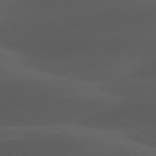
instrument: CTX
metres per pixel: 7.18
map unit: lApd
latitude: 78.1200
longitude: -55.5371
